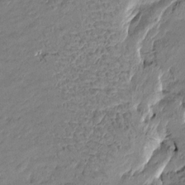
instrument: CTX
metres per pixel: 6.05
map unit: Htu
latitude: -6.1794
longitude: 177.0675
